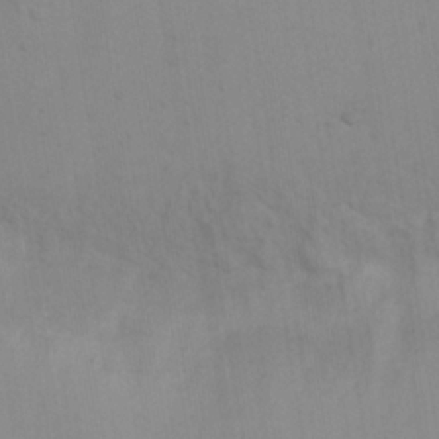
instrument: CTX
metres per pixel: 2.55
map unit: Nhu
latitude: 22.7246
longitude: -68.3845
